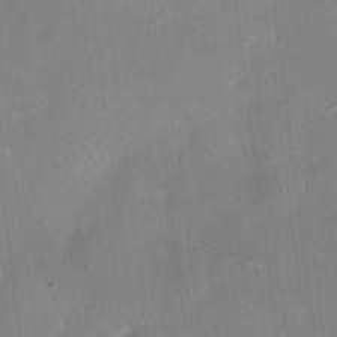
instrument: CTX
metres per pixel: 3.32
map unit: eHh
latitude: 4.7057
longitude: -68.5357
